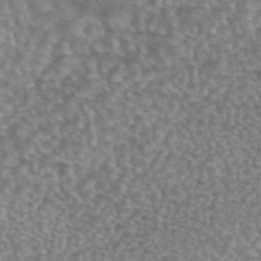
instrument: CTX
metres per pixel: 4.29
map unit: eAb
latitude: 44.6112
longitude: 107.9367
